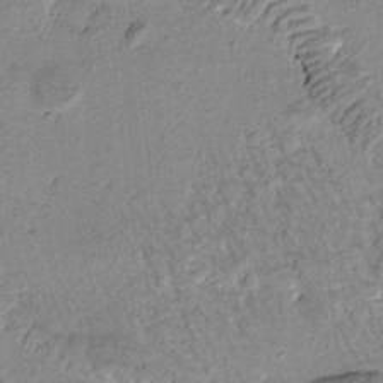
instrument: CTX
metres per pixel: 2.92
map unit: Htu
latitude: -1.1998
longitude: 173.2943
